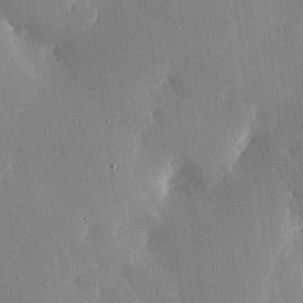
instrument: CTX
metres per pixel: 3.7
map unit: Ave
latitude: 16.7057
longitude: -139.3104
